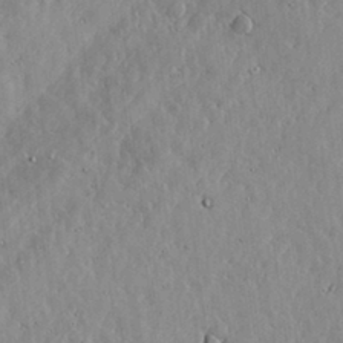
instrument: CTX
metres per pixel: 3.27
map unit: lHvf
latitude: 17.4615
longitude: -113.9717
